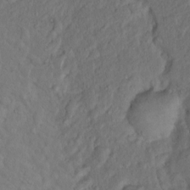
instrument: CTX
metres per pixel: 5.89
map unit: eHh
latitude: 1.5182
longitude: -56.1199
